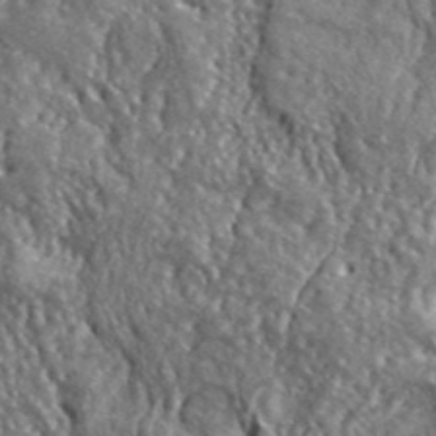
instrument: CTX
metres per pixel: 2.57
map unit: lHvf
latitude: 42.1578
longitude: -89.4994
